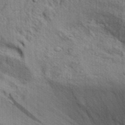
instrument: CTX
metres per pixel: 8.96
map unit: Aa
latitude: 30.4979
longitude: -135.2537
